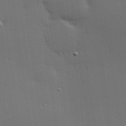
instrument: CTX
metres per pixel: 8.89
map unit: Hve
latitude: 27.4615
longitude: -91.6694
